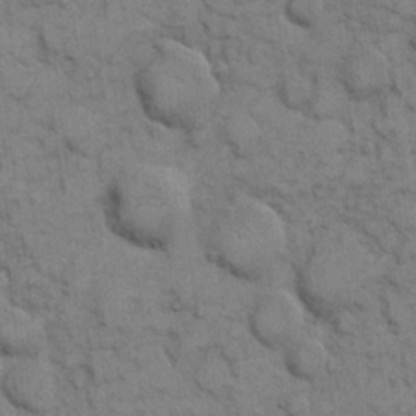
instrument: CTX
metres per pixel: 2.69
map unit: eHh
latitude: 8.3278
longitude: -65.0269
